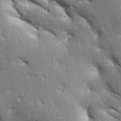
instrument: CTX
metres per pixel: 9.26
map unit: Aa
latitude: 33.2348
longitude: -144.2333
